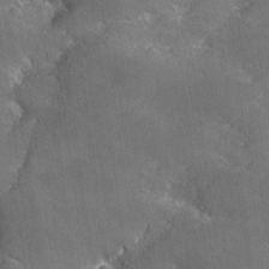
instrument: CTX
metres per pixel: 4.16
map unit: lHvf
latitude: 26.5924
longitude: 141.5588
